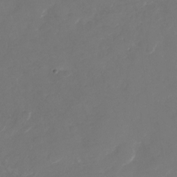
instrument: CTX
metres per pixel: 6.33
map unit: Nhu
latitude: -29.5021
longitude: -71.0647
